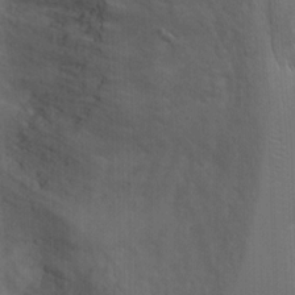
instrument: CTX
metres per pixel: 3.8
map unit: Ht
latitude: 0.5734
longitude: -32.1956
